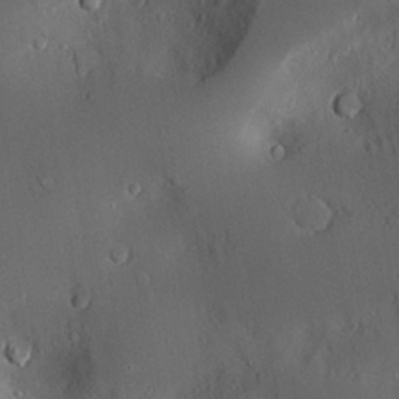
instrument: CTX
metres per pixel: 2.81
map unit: Nve
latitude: -8.4440
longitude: 175.0486
